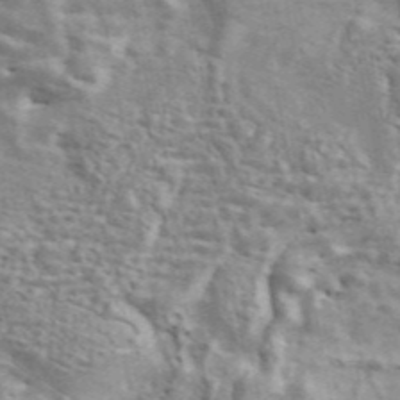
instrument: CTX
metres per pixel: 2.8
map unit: ANa
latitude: 46.1011
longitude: 28.6330
